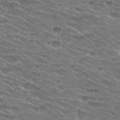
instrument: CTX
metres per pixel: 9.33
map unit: Hto
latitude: 29.7072
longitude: -46.5546
